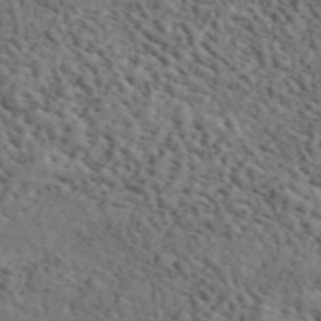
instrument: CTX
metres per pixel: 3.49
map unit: ANa
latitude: 49.8583
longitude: -81.0836
